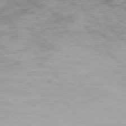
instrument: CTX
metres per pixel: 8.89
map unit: Hpe
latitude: 77.4804
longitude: -166.3656
